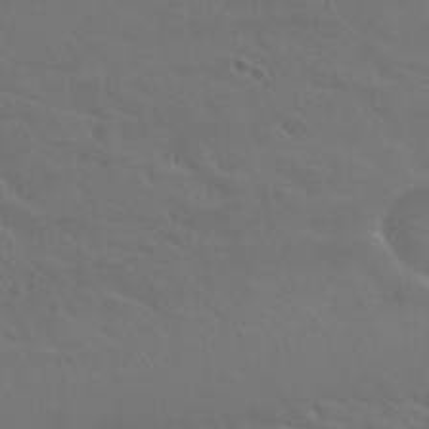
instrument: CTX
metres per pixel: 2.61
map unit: Nhu
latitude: 29.9150
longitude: -50.7435
